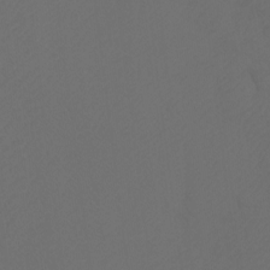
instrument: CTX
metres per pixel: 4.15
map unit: Htu
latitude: -11.9367
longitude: -70.9325
